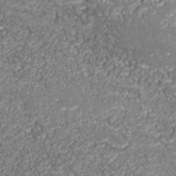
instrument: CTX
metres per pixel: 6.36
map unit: Nhu
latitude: -39.1242
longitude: -84.6680
